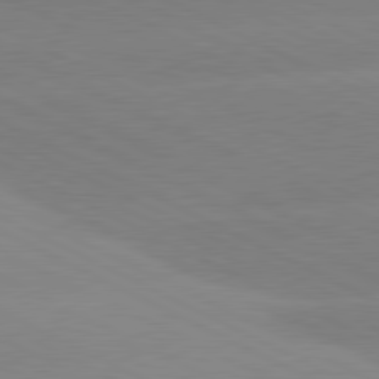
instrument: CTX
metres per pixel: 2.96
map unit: lApd
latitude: 80.8191
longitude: -154.7435
